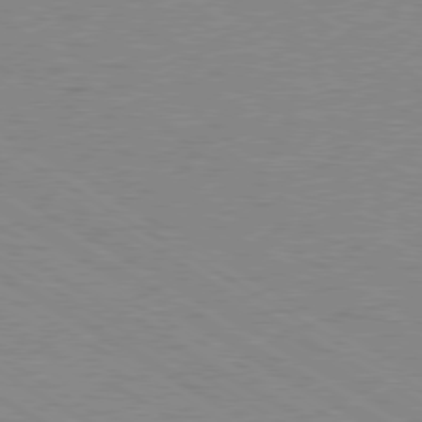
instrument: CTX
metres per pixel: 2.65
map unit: Ap
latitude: -80.3307
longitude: -52.7813
